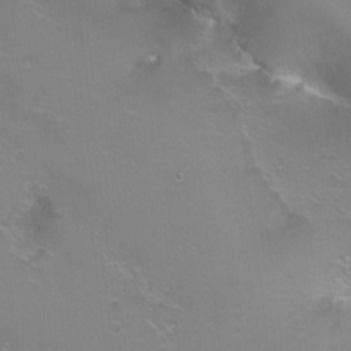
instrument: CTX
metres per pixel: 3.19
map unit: Ht
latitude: -6.1794
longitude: -35.0647
